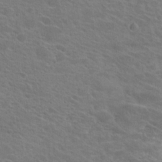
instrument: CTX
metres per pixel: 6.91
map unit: Hto
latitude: 22.8947
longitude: -39.6505
